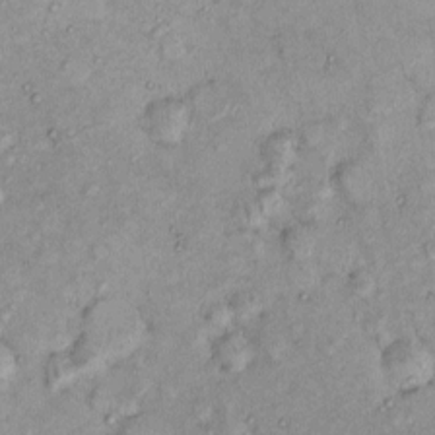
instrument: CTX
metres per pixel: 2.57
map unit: eHh
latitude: -0.0850
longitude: 16.7086
